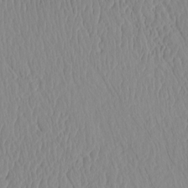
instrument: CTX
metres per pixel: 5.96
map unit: eHh
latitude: -4.0283
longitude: 15.5777
